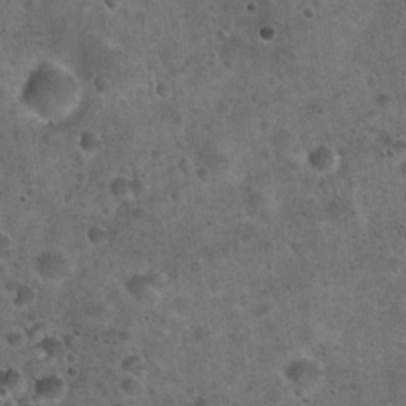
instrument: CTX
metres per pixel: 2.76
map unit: Hto
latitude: 22.4790
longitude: -53.2537
